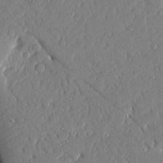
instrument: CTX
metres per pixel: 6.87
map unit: Ave
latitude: 16.8380
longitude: -140.9135
